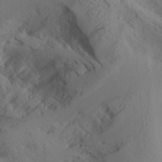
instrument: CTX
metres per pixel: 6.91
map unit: Aa
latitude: 26.2523
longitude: -131.7261
